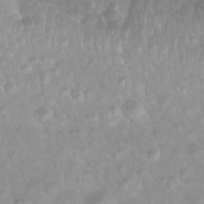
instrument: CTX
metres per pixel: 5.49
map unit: Nhu
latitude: 27.1214
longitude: -62.7058
